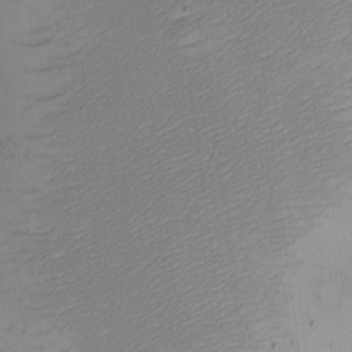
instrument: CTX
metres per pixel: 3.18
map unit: eHh
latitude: -4.5196
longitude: -78.8947
